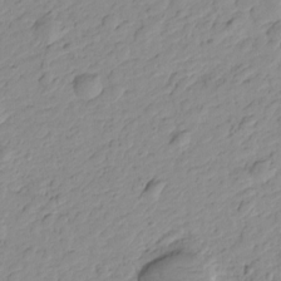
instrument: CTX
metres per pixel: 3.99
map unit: Htu
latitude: -0.1984
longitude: -175.3860
